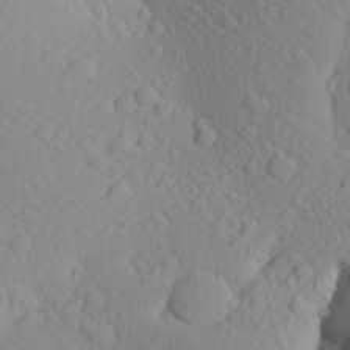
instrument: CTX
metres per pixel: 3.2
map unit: Aa
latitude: 24.8380
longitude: -146.3090
